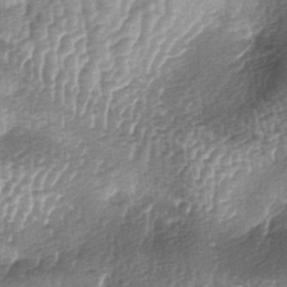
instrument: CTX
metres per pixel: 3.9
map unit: lAa
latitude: -5.9178
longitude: -128.1956
